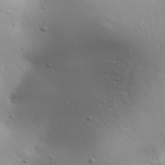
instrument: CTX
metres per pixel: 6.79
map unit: Aa
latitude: 32.1011
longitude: -143.5560
